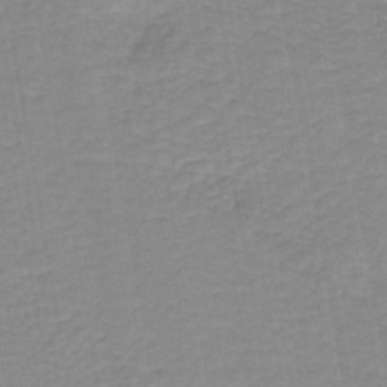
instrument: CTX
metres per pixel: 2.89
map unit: HNb
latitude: -44.1228
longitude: 51.7855
